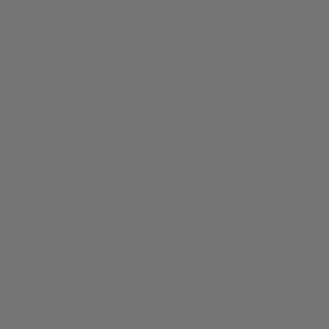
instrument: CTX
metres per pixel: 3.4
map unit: Hpe
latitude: 78.4223
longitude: -175.8772
